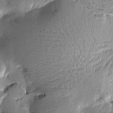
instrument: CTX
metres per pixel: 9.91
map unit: Htu
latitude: -2.3306
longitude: -177.5938
